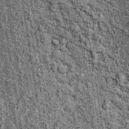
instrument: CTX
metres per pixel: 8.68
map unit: Hto
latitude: 15.9339
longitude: -35.9717
